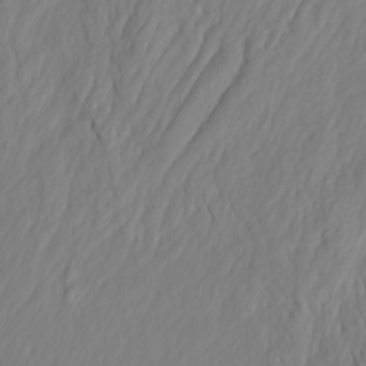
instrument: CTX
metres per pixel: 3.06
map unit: Htu
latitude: -5.2187
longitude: 137.8422
